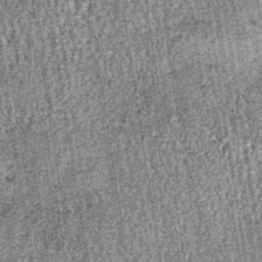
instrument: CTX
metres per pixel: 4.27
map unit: lHb
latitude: -37.7288
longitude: 67.4833
